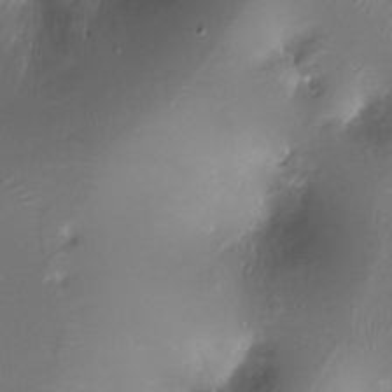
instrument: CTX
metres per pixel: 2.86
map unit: Ht
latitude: -17.2943
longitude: -44.9325
